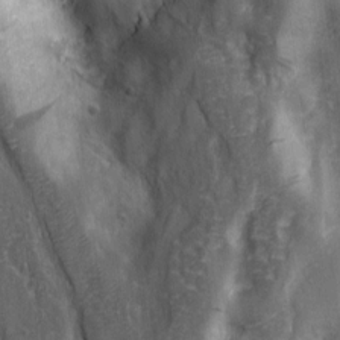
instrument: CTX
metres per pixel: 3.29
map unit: Nhu
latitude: -4.6896
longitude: -150.3656
